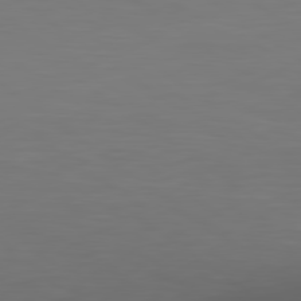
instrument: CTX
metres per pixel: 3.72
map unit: lApd
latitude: 79.3671
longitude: -124.5734
